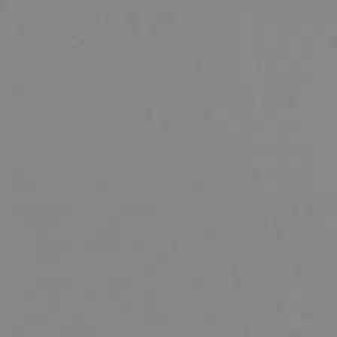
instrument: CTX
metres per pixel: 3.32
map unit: lHb
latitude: -48.8975
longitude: 71.4455
